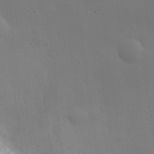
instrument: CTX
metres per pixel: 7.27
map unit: Hve
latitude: 19.2348
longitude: 150.4818
